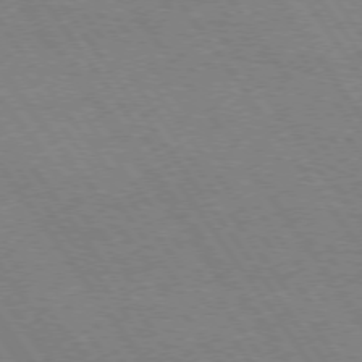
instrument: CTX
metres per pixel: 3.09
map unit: Hpe
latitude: 74.0822
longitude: -141.1592
